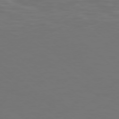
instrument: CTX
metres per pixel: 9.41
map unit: Ap
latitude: -78.1605
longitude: -95.1403
